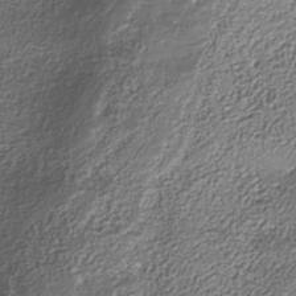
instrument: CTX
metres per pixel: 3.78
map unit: Nhe
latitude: -37.8989
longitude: -87.9150
